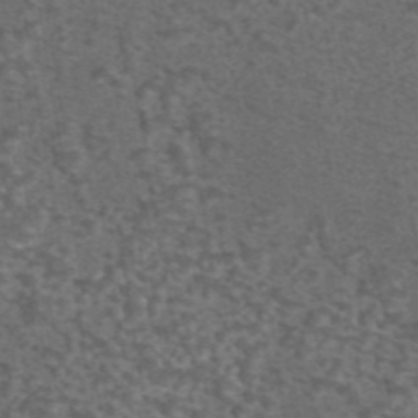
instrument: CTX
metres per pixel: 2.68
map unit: eAb
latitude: 43.9150
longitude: 105.4076
